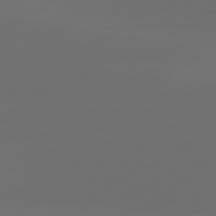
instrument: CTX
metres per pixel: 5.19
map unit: Hpe
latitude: 78.3656
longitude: -132.2523
